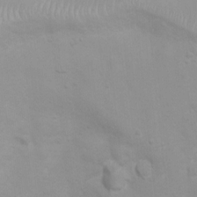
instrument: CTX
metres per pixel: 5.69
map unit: Ht
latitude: 3.0269
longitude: -22.6112
